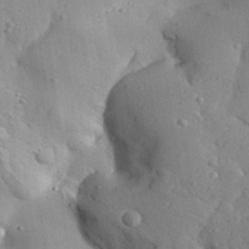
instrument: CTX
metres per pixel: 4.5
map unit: Aa
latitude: 32.3467
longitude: -133.1970
